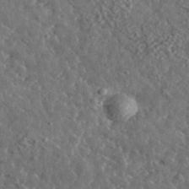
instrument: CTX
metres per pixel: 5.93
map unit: lHvf
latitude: 37.0837
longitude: -89.0081
